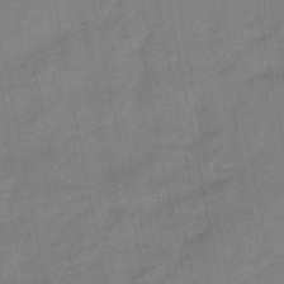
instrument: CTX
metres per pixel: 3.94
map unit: lHb
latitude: -48.6897
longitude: 80.1984
